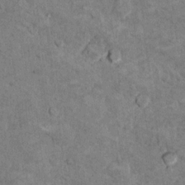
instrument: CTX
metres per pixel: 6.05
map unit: Hto
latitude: 9.9717
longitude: -36.3467
